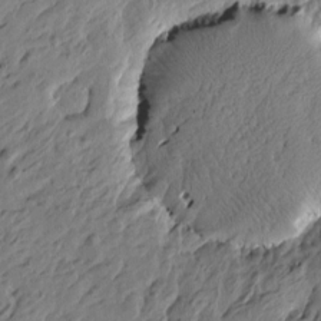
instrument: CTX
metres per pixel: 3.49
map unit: Htu
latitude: -5.2376
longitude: -178.8758
